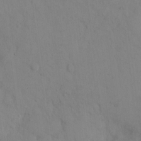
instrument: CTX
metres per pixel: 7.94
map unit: eHh
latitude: 12.7624
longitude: -61.6316
